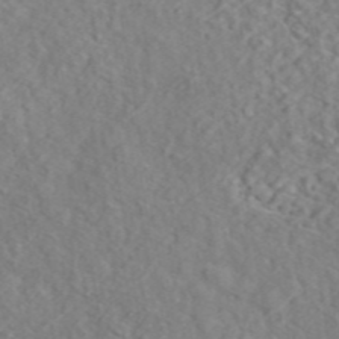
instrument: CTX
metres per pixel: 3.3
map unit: ANa
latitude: 44.9325
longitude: 21.1809
